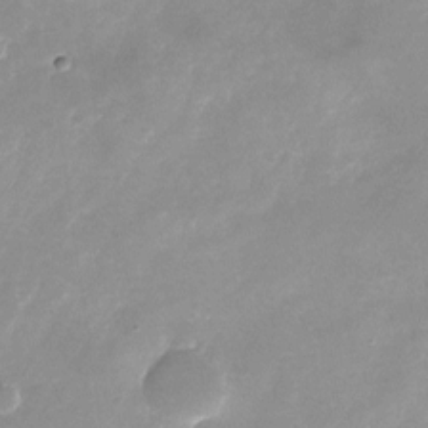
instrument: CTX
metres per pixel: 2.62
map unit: Nhu
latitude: -24.1795
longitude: -69.9339
